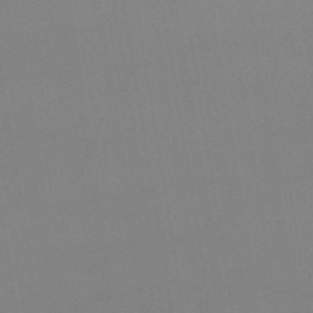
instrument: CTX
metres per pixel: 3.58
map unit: lHb
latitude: -49.0676
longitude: 67.6722
